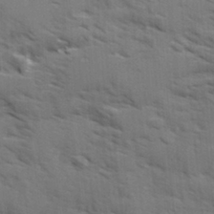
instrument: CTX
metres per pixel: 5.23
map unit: Ave
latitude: 1.7071
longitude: -110.2523
